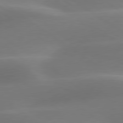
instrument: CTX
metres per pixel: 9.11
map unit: lApd
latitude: 79.8395
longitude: -91.4615
